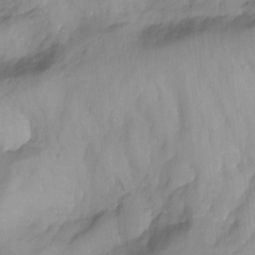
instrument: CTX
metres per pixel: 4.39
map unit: Aa
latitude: -13.1242
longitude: -59.2537
